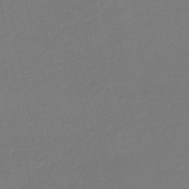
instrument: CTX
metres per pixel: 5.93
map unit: HNhu
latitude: -43.0486
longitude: 97.6533
